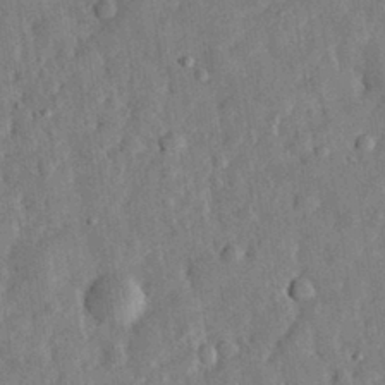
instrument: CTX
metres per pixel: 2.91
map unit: eHh
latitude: 31.3482
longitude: -76.3845
